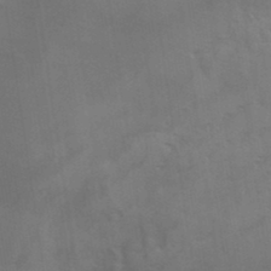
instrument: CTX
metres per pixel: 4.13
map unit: eHh
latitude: 36.3467
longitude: -133.3482
